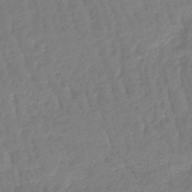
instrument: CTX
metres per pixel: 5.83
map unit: lHb
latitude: -45.4832
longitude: 69.8233
